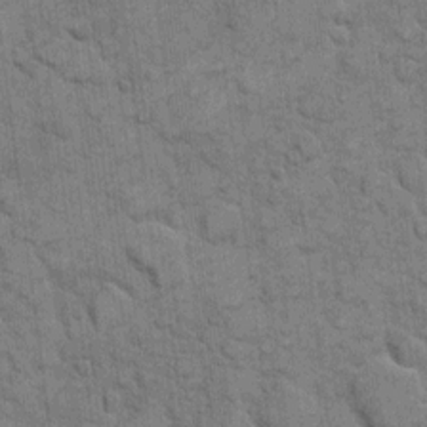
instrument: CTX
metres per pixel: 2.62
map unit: eHh
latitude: 11.1970
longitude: -65.2537
